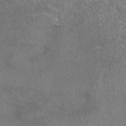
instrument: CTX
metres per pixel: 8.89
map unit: eAb
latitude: 49.2537
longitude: 114.9542
